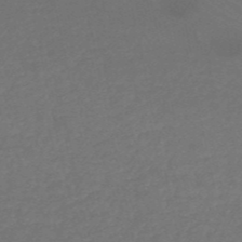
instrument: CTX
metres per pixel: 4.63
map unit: HNb
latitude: -53.0864
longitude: -51.0080
